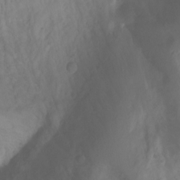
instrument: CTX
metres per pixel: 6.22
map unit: Aa
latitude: -3.6910
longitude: -71.5560
